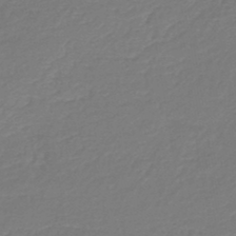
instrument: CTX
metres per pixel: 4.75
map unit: lHb
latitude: -45.2943
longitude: 60.4251
